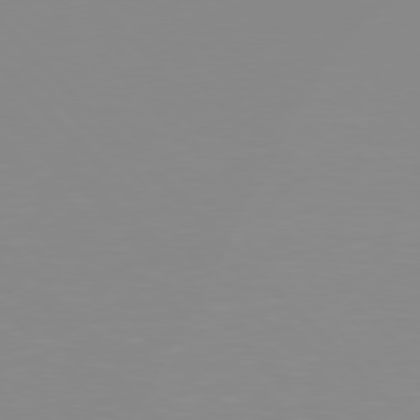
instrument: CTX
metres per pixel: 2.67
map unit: Hpe
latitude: 77.7449
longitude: -161.3481
